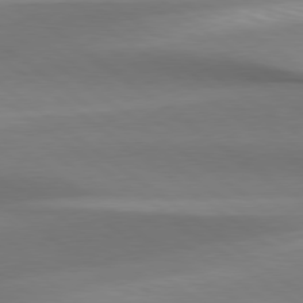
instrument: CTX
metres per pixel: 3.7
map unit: Hpe
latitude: 79.1403
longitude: -133.9906
